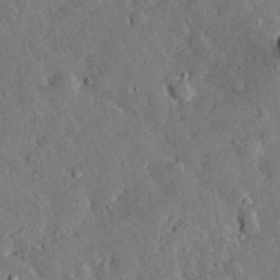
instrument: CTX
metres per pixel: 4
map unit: lHvf
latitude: 32.4790
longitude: -83.4993
